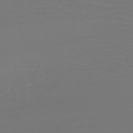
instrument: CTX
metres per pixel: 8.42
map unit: HNb
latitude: -50.9542
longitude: -43.6505
